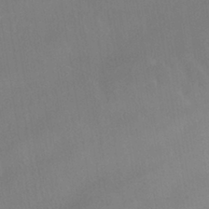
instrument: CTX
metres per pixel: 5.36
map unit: HNhu
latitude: -40.6329
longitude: 101.6721
